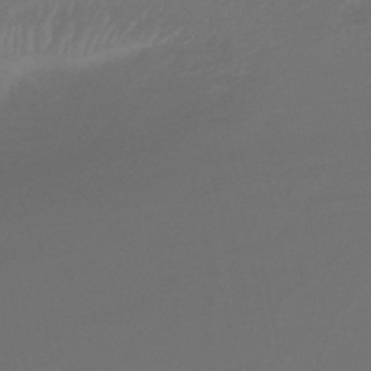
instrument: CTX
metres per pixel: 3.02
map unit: lHb
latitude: -43.6910
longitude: 78.2550
